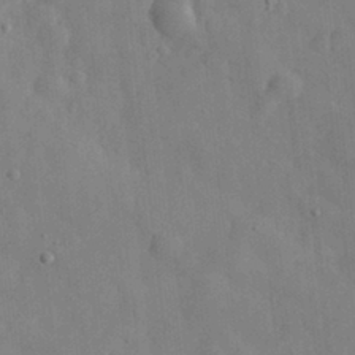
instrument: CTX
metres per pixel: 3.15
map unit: eHh
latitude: 30.8947
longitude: -71.9906
